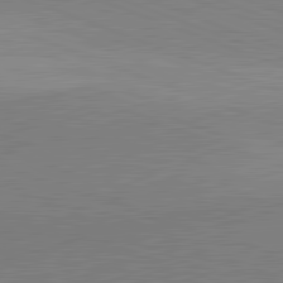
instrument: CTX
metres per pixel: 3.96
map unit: lApd
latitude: 81.8961
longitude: 136.0094
